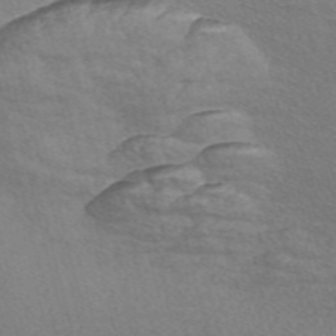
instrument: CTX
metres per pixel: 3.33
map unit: Nve
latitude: -56.5574
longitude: 60.5196
